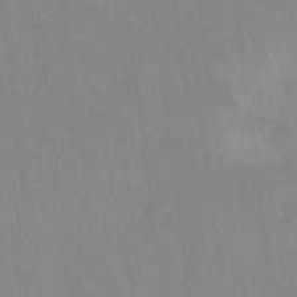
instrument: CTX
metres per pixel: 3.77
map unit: Hto
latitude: -11.3510
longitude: -38.5357
